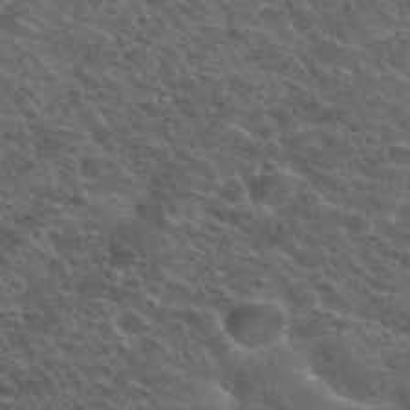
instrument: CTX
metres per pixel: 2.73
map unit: Hto
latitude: 33.5560
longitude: -50.1388
